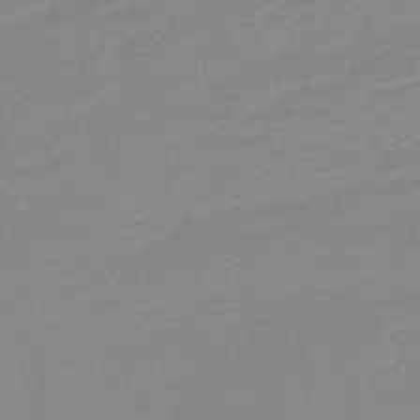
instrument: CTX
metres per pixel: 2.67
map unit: lHb
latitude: -40.4251
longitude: 74.3307
